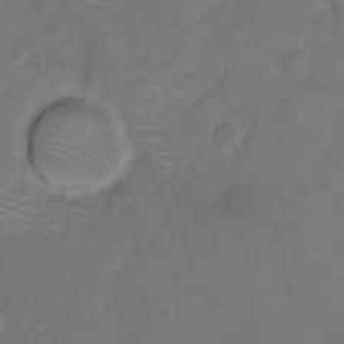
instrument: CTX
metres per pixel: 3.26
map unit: Hto
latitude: 5.5749
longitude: -61.3859
